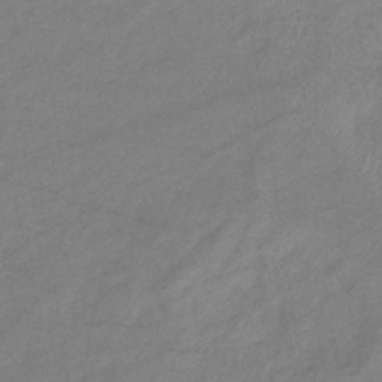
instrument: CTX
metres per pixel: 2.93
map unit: eHb
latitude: -37.2376
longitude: 75.7667
